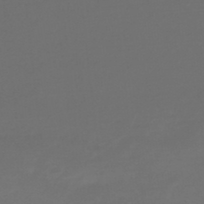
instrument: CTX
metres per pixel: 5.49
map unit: lHb
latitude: -47.7477
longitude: 65.4644
